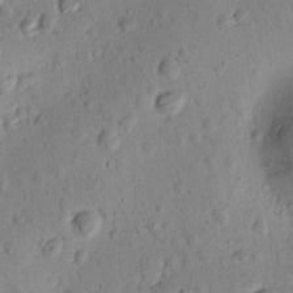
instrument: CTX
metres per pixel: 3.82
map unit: Ave
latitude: -10.2173
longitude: -121.6127
